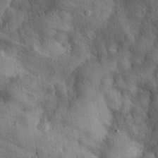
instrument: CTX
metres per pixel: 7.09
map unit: eHh
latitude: 30.9514
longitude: -72.7436
